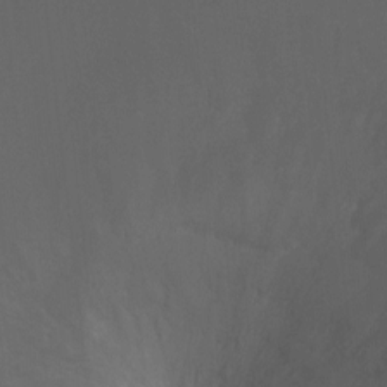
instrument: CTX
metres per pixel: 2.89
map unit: Ht
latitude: -1.1243
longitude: -18.1577
